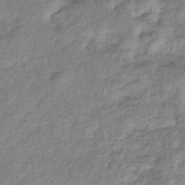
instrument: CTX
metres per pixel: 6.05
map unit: eHb
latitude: -33.0676
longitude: 73.4076
